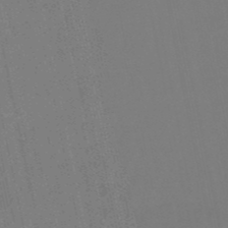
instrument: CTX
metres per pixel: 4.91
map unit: eHb
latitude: -50.2928
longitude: 69.7099
